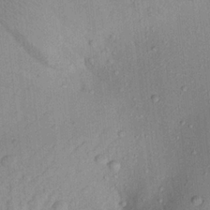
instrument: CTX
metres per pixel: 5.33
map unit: Aa
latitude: 20.8758
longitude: -147.4805
